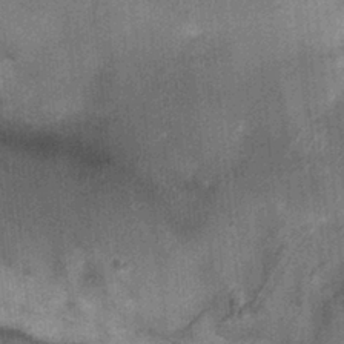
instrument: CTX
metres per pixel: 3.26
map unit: Nhu
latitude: 0.6868
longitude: -17.1781
